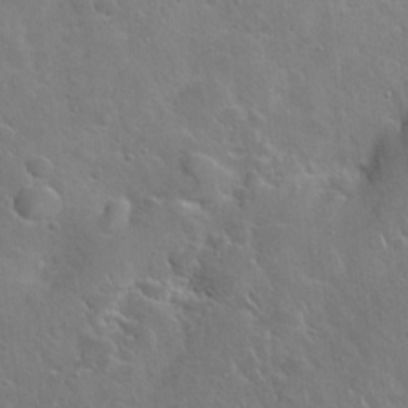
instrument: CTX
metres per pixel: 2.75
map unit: Hto
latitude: 19.7071
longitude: -49.4048
